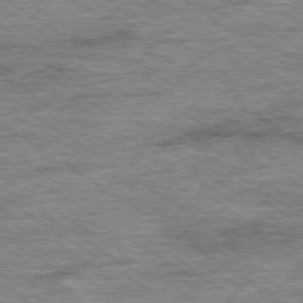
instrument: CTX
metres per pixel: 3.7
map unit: Ap
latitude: -79.8800
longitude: -78.9325
